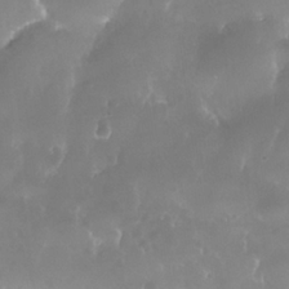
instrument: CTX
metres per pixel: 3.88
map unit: Nhe
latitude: -36.1416
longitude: -131.3482
